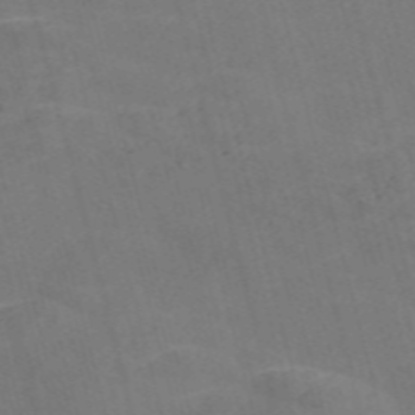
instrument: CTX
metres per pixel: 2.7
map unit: Nve
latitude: -58.1227
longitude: 55.0298
